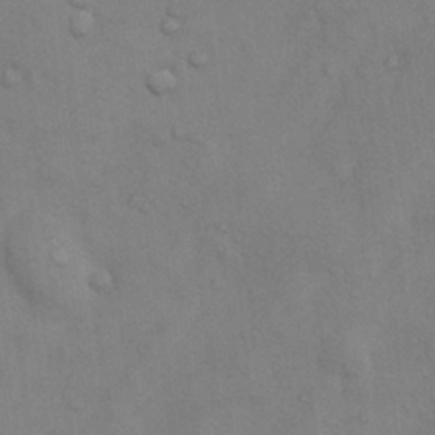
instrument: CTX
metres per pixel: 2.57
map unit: Nhu
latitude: 7.2726
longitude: -24.2333
